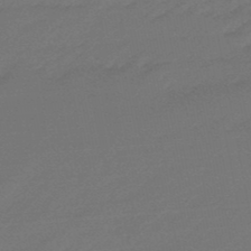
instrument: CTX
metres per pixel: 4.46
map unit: eHb
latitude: -47.6155
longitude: 85.9178
